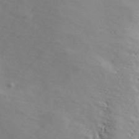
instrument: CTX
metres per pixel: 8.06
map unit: ANa
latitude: 43.9339
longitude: 46.3873
